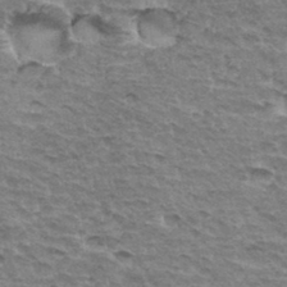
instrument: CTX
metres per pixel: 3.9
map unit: Hto
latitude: 34.1577
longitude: -45.2159
